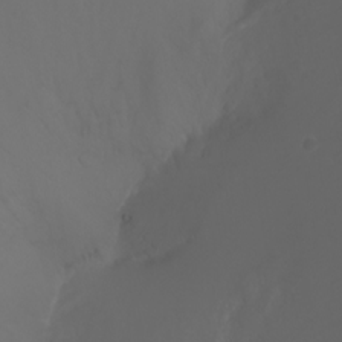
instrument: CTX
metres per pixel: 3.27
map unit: Nhu
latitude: -7.5399
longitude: -73.6127
